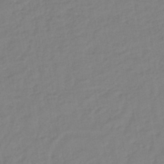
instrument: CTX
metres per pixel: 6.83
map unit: lHb
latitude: -41.8800
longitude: 74.8408
